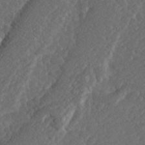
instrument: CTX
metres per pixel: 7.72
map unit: lHvf
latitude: 26.1956
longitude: 144.0094
